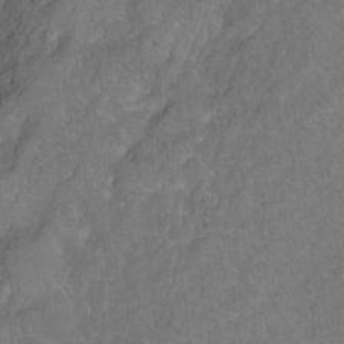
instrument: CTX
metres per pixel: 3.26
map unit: Hto
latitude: -4.0094
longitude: -35.9528
